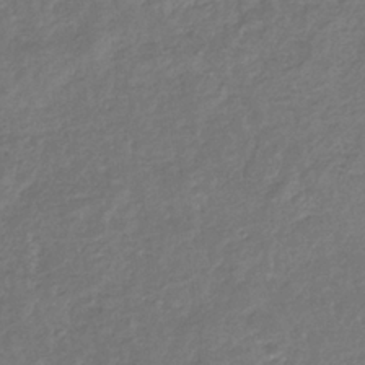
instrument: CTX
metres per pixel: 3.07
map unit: eHb
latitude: -34.3495
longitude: 75.7478
